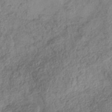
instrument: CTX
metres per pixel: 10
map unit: Nhe
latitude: -38.6141
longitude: -147.0459
